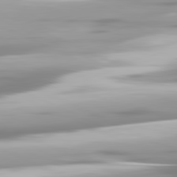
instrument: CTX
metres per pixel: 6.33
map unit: lApd
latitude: 81.3293
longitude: -139.8016
